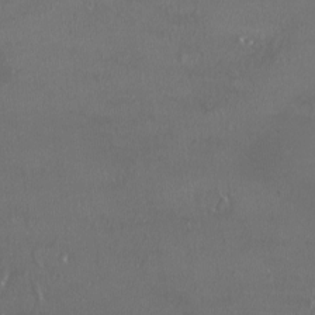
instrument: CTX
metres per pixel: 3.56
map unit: HNhu
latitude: -2.1227
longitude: 11.3132
